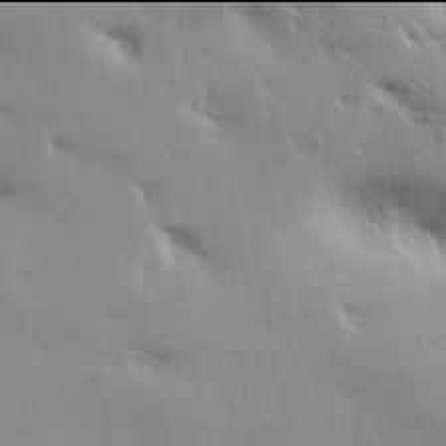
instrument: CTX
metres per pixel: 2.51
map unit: lAa
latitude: 17.9906
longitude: -138.7813
